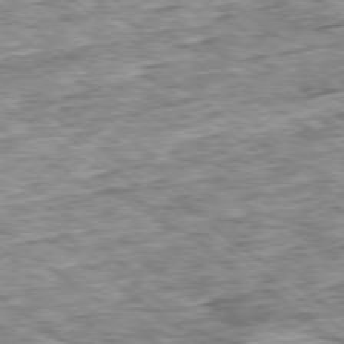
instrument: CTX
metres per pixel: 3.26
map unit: Ap
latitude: -79.4265
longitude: -86.5357
